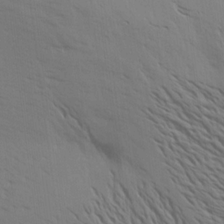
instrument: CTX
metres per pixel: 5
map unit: Aa
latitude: 16.4979
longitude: -147.7072
